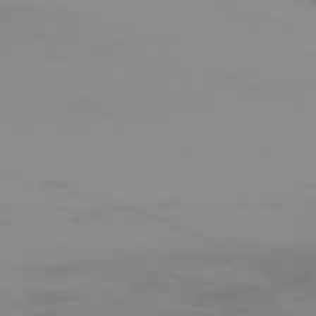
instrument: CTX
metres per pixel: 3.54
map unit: Ap
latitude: -77.4454
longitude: -67.7071
